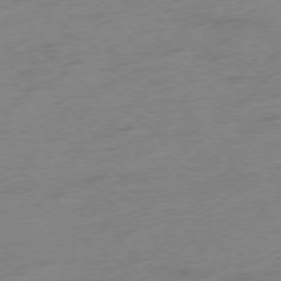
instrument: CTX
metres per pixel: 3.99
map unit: Hpe
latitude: -75.8423
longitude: -11.7450
